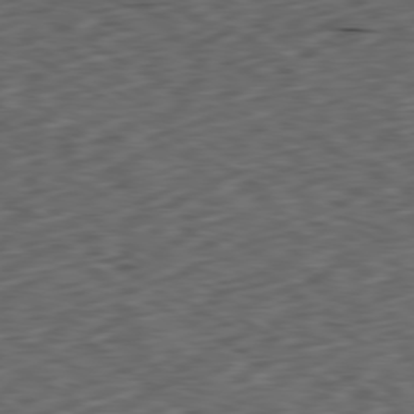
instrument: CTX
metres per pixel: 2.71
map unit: Ap
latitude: -80.5763
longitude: -72.0633
